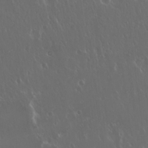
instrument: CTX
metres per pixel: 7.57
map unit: Hto
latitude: 19.2159
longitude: -57.1781
